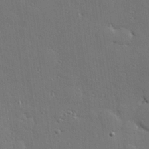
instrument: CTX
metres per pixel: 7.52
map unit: Hve
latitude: 27.1025
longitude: -90.5546
